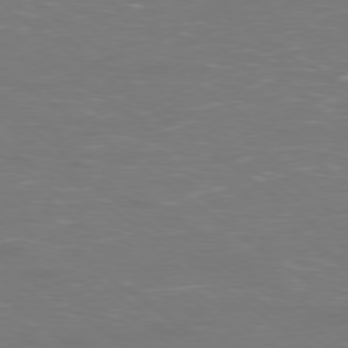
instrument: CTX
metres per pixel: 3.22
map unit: Ap
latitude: -78.9352
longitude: -62.0633
